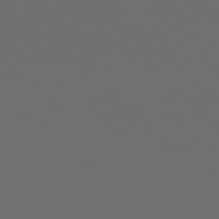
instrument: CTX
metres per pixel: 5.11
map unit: Hpe
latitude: 78.4034
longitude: 176.1795
